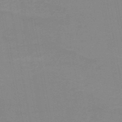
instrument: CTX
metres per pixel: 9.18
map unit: HNb
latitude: -48.0661
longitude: -39.8016
